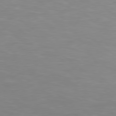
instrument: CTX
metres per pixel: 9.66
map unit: Hpe
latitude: 78.4790
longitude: 175.5021
